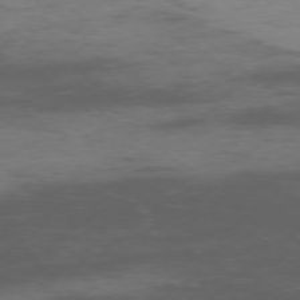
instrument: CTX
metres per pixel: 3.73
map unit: Ap
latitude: -77.0297
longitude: -66.7624
